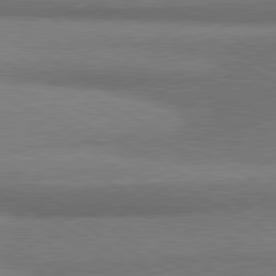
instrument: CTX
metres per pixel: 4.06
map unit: lApd
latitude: 80.4979
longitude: 165.3699
